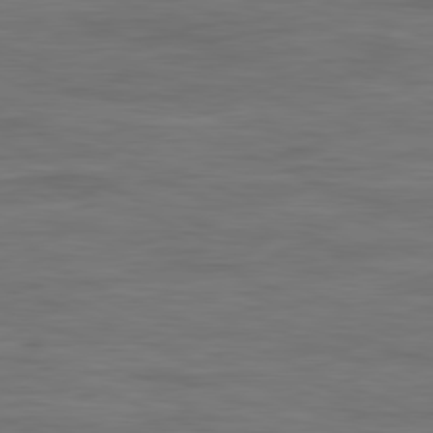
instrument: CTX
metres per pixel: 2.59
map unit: Ap
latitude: -81.7856
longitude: -74.2523
